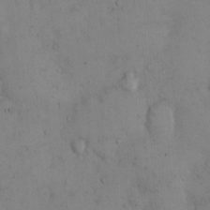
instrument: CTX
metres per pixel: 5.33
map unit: Hto
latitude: 13.4804
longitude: -59.2726
